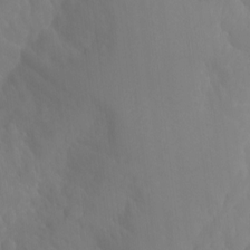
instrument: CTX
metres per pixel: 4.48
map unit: Ht
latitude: -15.2565
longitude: -54.7435
